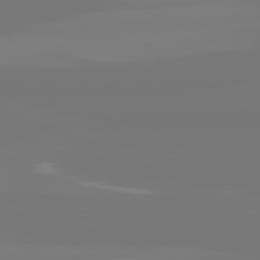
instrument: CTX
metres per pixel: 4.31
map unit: lApd
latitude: 81.8016
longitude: -176.4223
